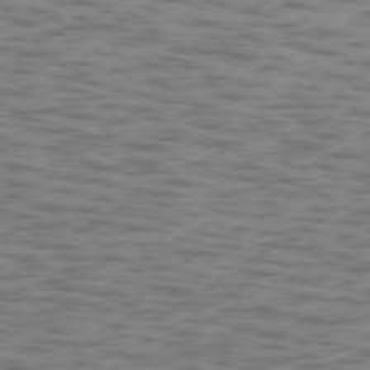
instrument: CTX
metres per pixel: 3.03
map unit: Ap
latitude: -75.4077
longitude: -69.2348
